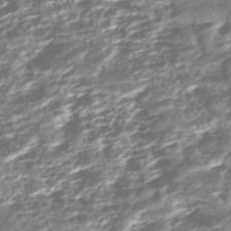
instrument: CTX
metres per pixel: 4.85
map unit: ANa
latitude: -42.5384
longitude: 107.8423
